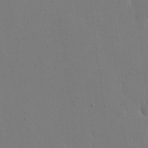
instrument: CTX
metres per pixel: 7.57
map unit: eHh
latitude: 19.0836
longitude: -69.4804
